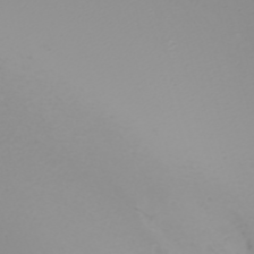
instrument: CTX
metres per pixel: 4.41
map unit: Nhu
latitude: -7.5777
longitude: -95.9150
